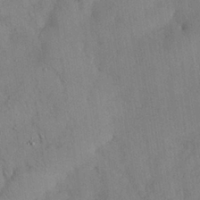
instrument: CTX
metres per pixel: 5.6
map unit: Nhu
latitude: 28.2711
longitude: -69.1970
